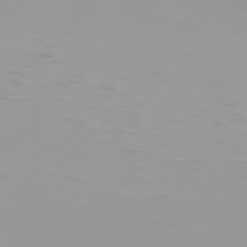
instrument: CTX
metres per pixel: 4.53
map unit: Hpe
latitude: 77.0458
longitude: -139.0836
